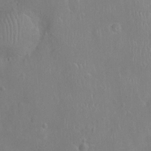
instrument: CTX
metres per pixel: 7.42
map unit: Ht
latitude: -4.2739
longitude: -15.4616
